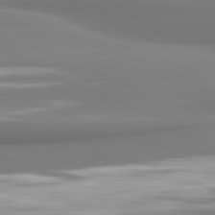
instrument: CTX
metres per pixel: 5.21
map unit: lApd
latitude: 81.8205
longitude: 176.1795
